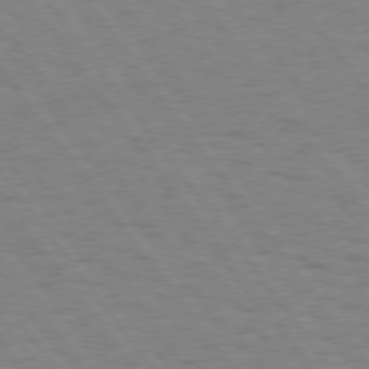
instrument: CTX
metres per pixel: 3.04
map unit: Hpe
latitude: 74.6679
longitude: -136.6302
